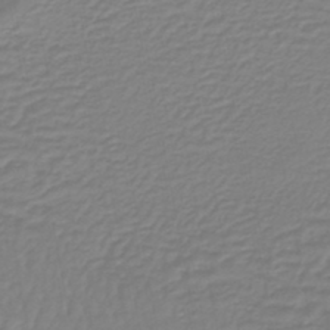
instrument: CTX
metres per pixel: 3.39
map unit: lHb
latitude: -42.3684
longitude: 63.4832
